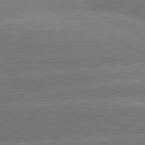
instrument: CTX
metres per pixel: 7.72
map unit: lApd
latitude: 80.6868
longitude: -151.3481
